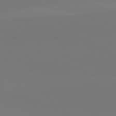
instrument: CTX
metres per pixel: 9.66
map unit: lApd
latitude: 81.8772
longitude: 146.8408
